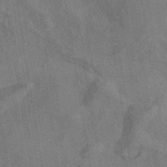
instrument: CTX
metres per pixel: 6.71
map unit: ANa
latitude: -38.5385
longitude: 96.2173
